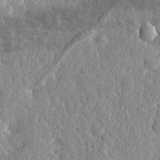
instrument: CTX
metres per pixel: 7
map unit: eHh
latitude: 32.4034
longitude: -79.4994
